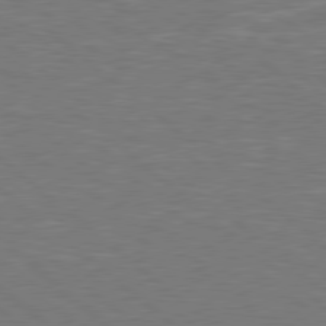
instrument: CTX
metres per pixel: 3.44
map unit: Hpe
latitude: 78.5735
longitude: -152.7813
